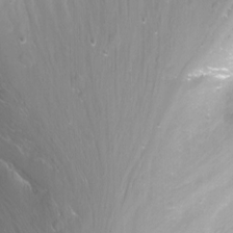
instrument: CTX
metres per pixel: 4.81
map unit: Nhu
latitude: -12.4440
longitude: -61.4993
